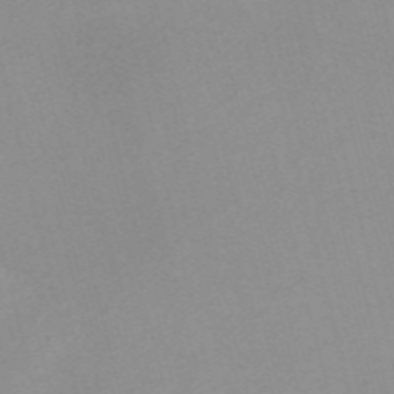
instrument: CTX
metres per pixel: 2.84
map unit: Nve
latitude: -57.2565
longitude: 58.8785
